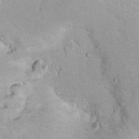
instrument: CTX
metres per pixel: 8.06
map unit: Hto
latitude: 7.5560
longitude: -30.6491
